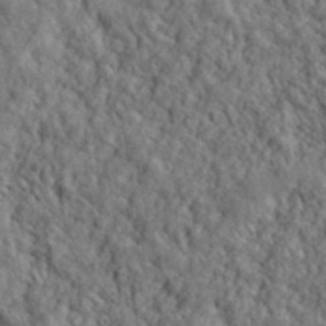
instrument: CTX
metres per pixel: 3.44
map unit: lHvf
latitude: 40.4978
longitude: -86.4979
